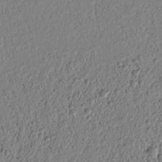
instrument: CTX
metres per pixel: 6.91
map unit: lAvf
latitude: 6.8380
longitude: 165.0298
